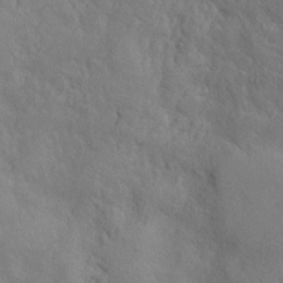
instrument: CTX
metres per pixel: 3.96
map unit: Htu
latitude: -6.7085
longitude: 160.4440
